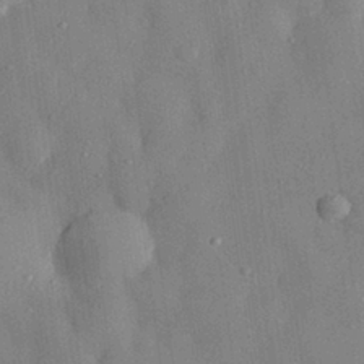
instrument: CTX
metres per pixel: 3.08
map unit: eHh
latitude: 28.8191
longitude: -77.1781
